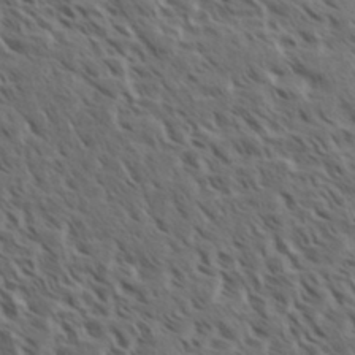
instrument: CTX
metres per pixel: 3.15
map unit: eHh
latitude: 35.4993
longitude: -139.1970
